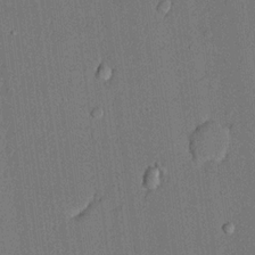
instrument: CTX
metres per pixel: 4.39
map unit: lHvf
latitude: 20.7247
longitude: 144.2551
